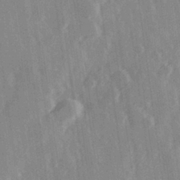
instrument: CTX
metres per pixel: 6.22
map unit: Hve
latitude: 28.1389
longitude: 147.4076
